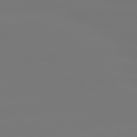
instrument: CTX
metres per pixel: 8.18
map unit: lApd
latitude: 81.1592
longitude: -148.5735
